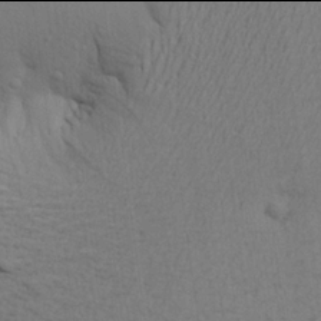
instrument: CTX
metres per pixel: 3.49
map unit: Aa
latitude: 21.9906
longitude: -148.4790
